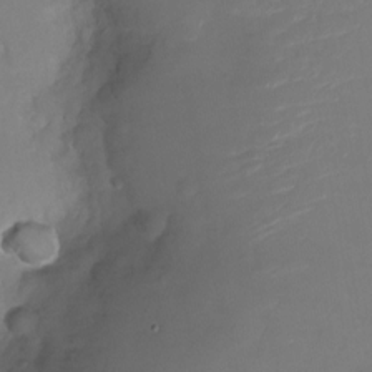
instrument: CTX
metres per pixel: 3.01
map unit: Nhu
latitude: -23.5021
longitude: -73.3104
